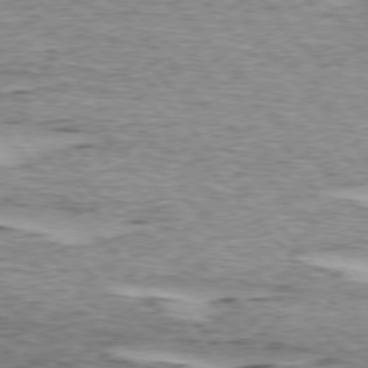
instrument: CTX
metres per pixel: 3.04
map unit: lApd
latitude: 75.5182
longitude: -77.8205
